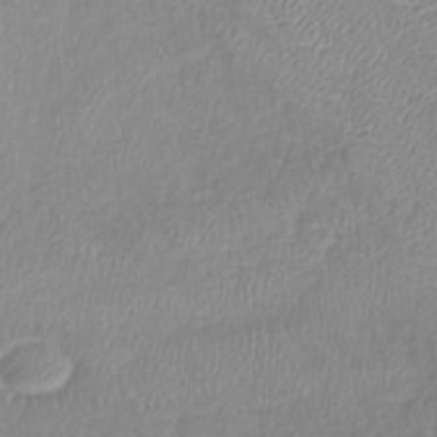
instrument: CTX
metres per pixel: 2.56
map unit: lHb
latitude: -40.9353
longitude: 74.8597
